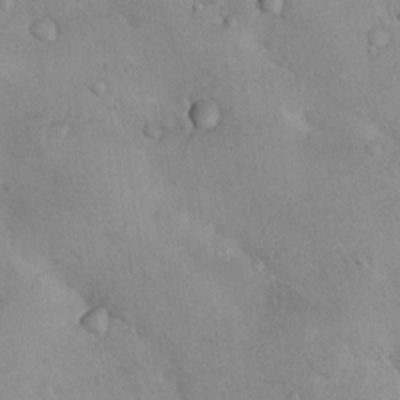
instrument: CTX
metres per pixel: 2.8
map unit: Nhu
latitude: 14.6302
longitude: -28.8002
